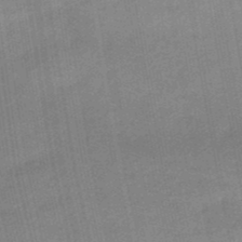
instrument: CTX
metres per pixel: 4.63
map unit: eHb
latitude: -39.4455
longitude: 82.6140
